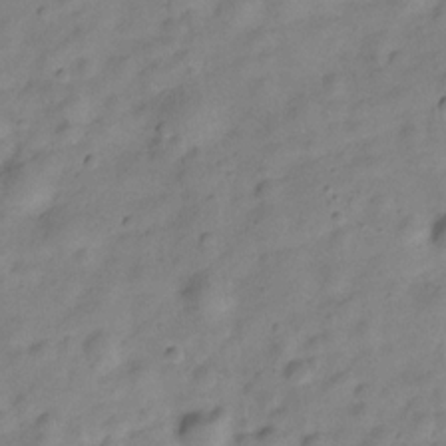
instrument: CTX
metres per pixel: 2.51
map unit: Hve
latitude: -28.9353
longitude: 92.7841
